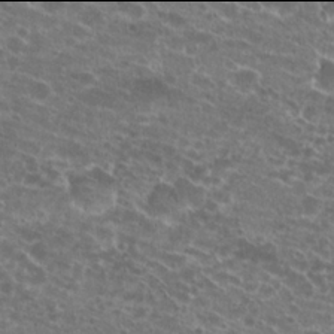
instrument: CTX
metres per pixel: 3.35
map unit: Hto
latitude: 21.9906
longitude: -41.3481
